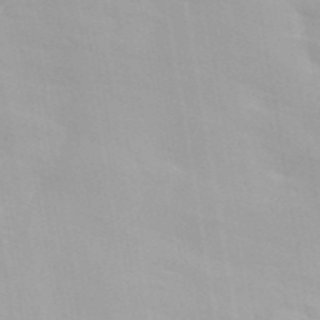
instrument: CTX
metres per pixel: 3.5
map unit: ANa
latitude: 45.8583
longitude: 27.4832
